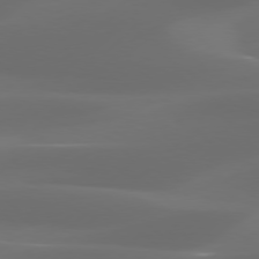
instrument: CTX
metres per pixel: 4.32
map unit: Hpe
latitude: 76.5168
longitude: -131.9528
